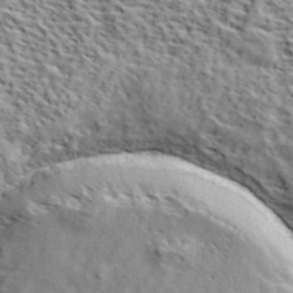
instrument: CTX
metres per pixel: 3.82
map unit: lHvf
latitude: 40.0822
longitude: -86.7246
